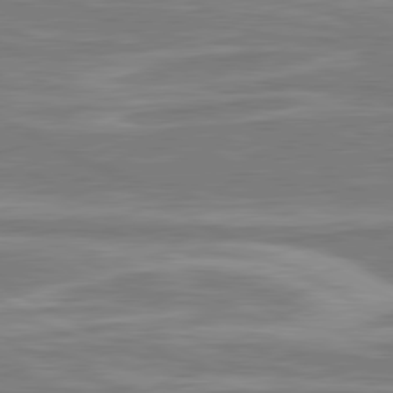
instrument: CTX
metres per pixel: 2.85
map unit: lApd
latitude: 80.7624
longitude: -173.6504
